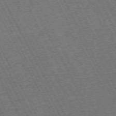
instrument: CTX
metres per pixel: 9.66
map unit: Hpe
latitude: -71.2565
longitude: 14.8597
